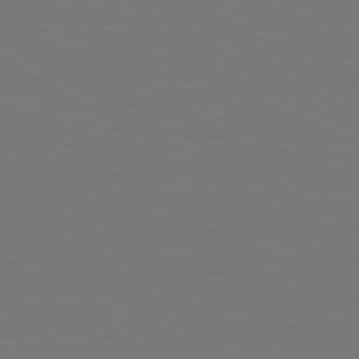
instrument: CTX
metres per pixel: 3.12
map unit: Hpe
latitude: 78.7435
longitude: -138.3845
